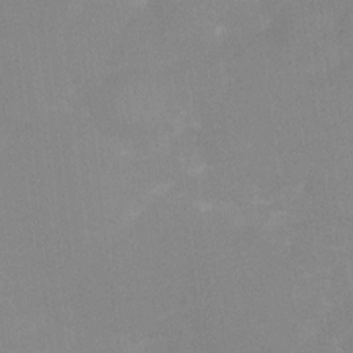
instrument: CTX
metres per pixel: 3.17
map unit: Ht
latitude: -1.0487
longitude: -20.1389
